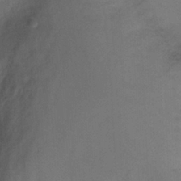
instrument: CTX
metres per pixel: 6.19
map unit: Ht
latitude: -0.7841
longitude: -33.1403
